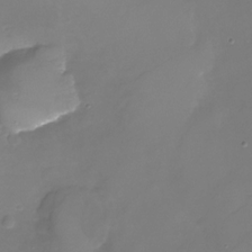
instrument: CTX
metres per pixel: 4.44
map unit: Nhu
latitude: -26.3873
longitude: -57.5560
